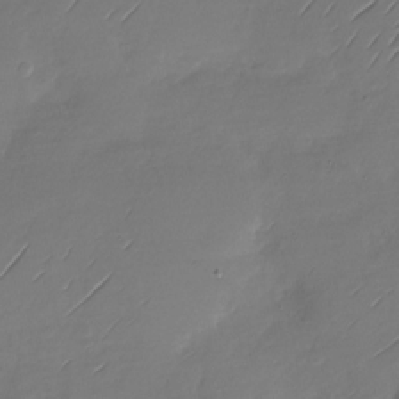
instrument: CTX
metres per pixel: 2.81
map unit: Nhu
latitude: -28.9920
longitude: -60.1955
